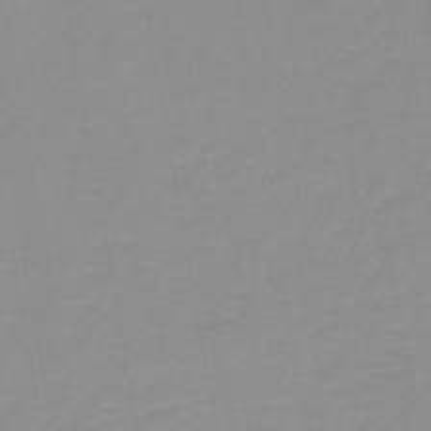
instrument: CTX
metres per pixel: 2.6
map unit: lHb
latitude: -44.0283
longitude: 56.2361
